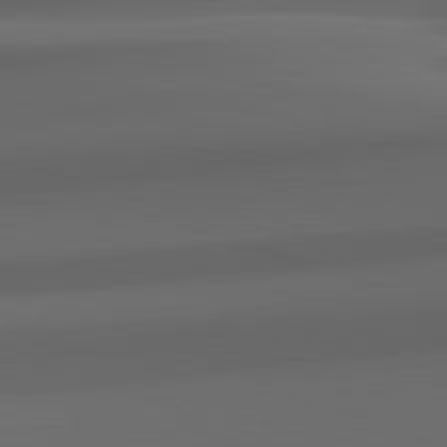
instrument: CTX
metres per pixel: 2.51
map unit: lApd
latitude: 82.2333
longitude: 143.5966
